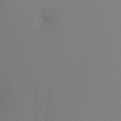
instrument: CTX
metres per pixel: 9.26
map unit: Ht
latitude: -8.4818
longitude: -37.7261
